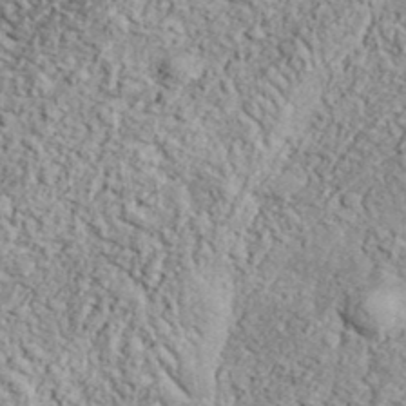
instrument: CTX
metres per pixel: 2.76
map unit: eHh
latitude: 37.7828
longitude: -80.8002
